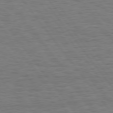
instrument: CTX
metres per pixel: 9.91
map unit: Hpe
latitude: 75.5560
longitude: -136.6680
